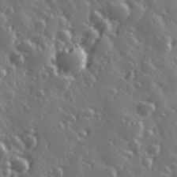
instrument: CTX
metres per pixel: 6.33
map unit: Hve
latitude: 28.0444
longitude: 146.9164
